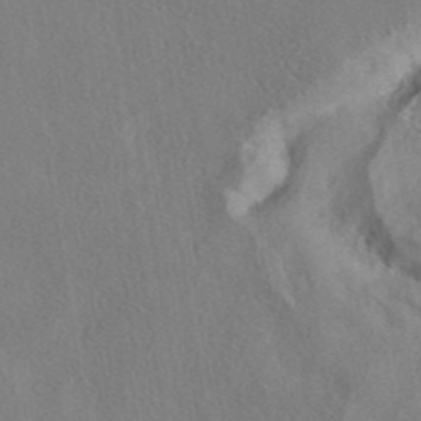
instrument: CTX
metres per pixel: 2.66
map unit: eAb
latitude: 40.9891
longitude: 104.4251
